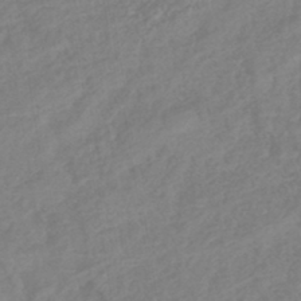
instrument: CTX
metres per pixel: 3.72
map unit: lHb
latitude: -42.0283
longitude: 75.4644
